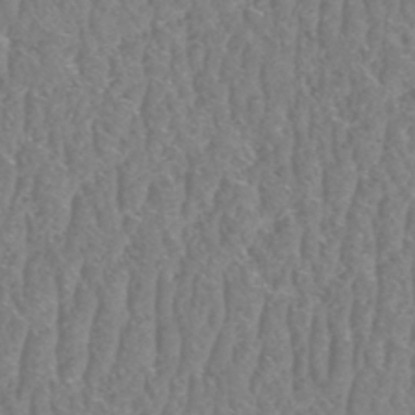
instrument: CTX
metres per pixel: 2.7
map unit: HNhu
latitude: -48.3873
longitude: 29.7667
